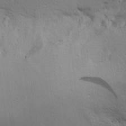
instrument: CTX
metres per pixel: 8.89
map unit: Aa
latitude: 29.3104
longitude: -145.4237
